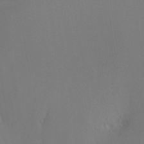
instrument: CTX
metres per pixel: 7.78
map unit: Nhu
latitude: -8.5763
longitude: -51.3292
